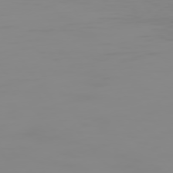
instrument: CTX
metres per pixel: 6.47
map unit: Hpe
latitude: 75.0647
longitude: -128.8380
